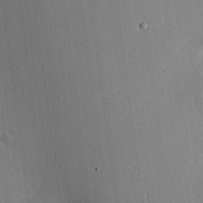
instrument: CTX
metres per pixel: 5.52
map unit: Hve
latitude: 18.2144
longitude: 149.2565
